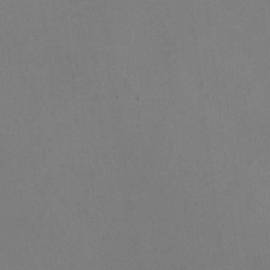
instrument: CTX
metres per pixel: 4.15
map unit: HNhu
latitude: -1.5022
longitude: -2.1011
